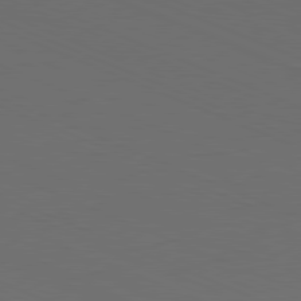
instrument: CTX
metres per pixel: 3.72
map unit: Hpe
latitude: -82.0283
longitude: 20.4062
